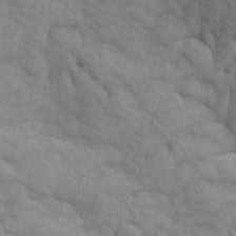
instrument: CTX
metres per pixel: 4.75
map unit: Ave
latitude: 12.5924
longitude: -106.1578
